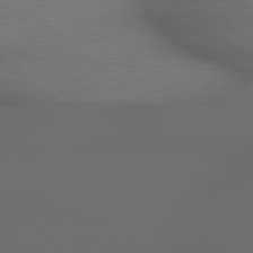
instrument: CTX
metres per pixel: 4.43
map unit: lApd
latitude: 79.2726
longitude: -166.5168
